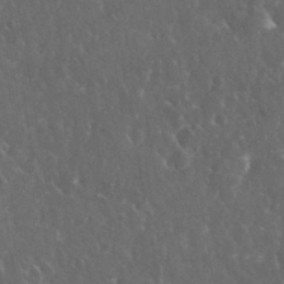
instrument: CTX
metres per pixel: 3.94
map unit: eHh
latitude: 33.5938
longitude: -62.4790
